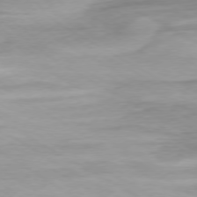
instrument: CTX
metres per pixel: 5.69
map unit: Ap
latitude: -76.7463
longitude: -75.9528
